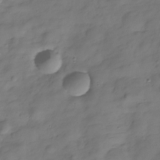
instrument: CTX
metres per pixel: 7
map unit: Hve
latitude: -29.9556
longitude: 92.5385
